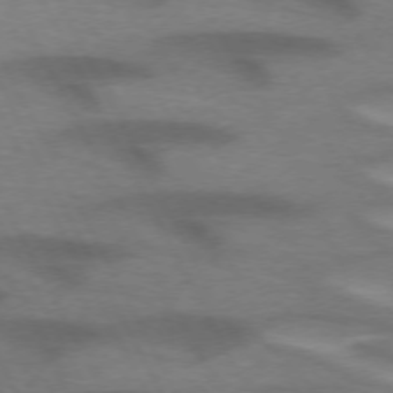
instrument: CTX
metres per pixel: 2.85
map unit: lApd
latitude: 72.0822
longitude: -50.4223
